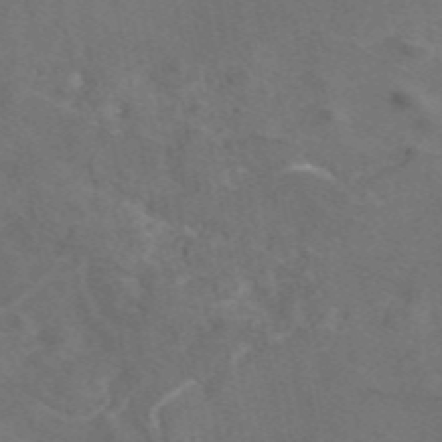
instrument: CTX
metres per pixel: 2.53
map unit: eAb
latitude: 46.1767
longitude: 109.9178
